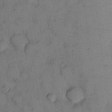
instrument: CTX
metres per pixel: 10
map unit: eHh
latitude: 13.8961
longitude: -62.1389
